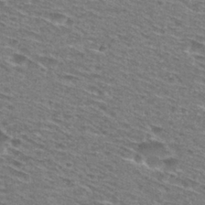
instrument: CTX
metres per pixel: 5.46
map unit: Hto
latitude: 28.9702
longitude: -47.0270
